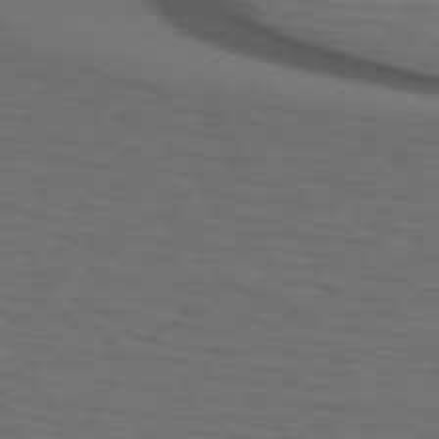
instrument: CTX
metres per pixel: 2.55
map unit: lApd
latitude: 73.1404
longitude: -74.1767
